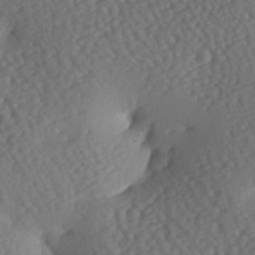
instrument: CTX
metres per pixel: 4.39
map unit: lAa
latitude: -6.9919
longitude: -126.4979
